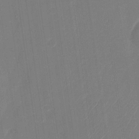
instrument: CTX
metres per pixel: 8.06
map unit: Nhu
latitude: -28.3873
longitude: -65.7450
